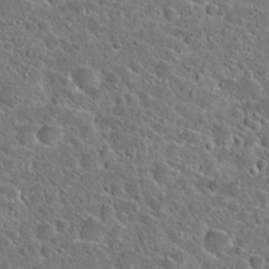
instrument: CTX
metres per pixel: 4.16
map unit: Hto
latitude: 23.6883
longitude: -46.1956
